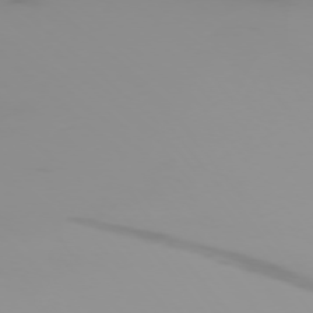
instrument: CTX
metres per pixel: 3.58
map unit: Ap
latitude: -76.6707
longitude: -74.5735
